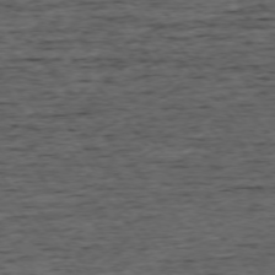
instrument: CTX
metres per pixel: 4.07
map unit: Ap
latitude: -75.1998
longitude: -92.8002
